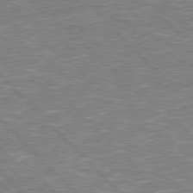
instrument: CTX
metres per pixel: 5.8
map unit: Hpe
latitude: 77.1970
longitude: -135.9150
